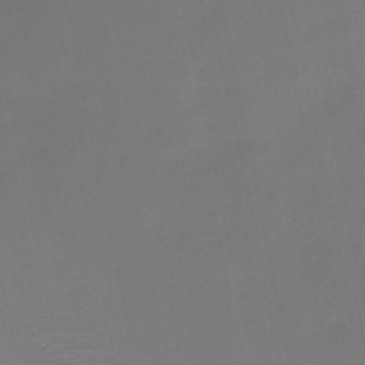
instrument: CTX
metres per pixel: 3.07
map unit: HNb
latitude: -51.5588
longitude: -46.7624
